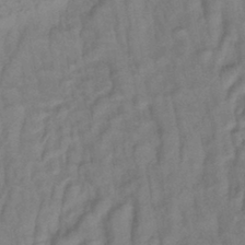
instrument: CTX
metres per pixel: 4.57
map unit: lHb
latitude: -42.1038
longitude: 78.3873
